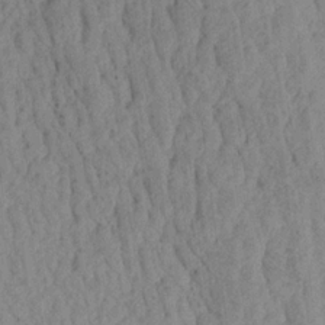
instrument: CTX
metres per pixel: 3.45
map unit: Aa
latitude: 18.6679
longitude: -146.1578
